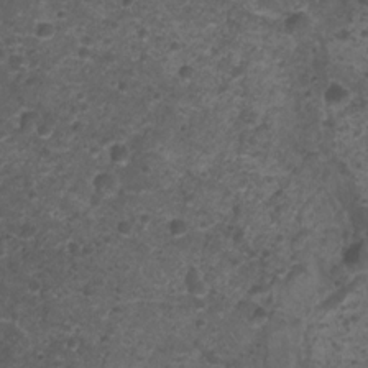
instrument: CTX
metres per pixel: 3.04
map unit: Nhu
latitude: 2.6112
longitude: -15.5560
